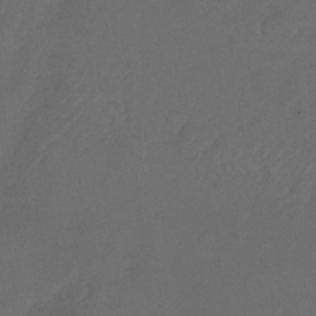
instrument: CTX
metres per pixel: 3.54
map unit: Nhu
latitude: -27.6721
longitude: -72.8758
